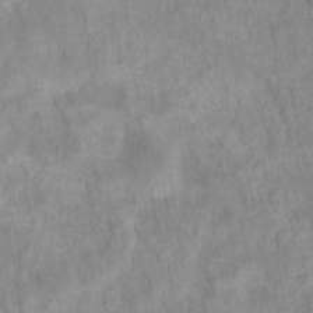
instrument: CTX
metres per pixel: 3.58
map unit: HNhu
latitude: -27.6155
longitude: 72.9541
